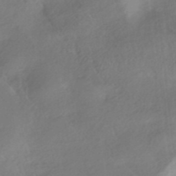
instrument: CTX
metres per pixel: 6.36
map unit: HNhu
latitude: -41.6722
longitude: 93.2187
